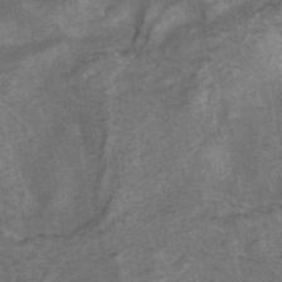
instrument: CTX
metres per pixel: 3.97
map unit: ANa
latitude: 42.8947
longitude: 16.8219
